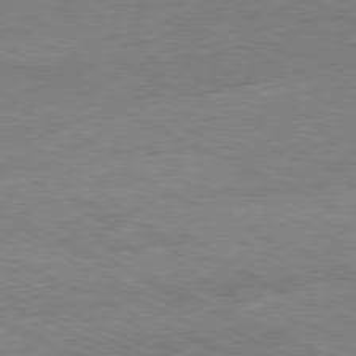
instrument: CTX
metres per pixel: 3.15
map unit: Ap
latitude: -80.1984
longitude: -104.3657
